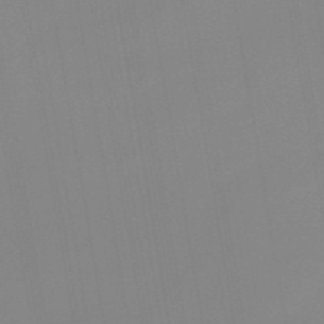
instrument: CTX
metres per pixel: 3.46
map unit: lHb
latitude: -48.2551
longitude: 76.1984
